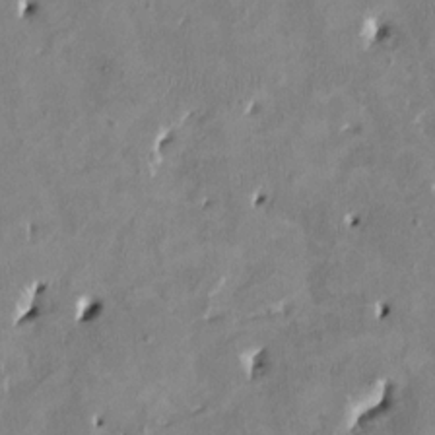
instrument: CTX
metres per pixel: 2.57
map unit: HNhu
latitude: 2.7246
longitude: -4.7057
